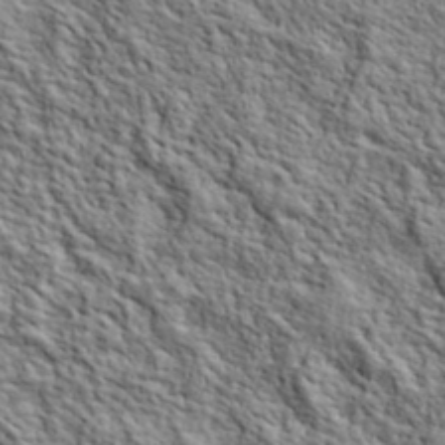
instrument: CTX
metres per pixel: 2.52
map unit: lHvf
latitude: 40.5545
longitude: -86.5734
